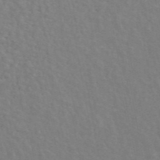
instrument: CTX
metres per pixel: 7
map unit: ANa
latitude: 45.0269
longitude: 25.7666
